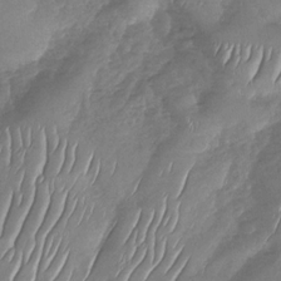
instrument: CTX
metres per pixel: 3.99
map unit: Nhu
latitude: -29.9556
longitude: -59.7639
